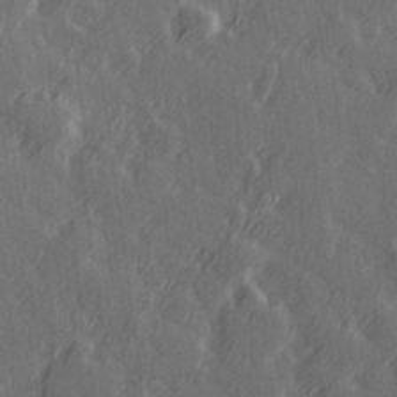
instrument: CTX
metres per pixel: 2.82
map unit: Hve
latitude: 26.3656
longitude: 146.3117
